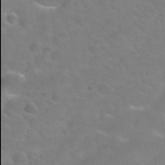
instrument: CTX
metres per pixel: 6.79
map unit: Hto
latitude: 35.0269
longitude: -49.9906
